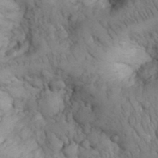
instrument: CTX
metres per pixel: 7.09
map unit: eHh
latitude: 32.2145
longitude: -66.7624
